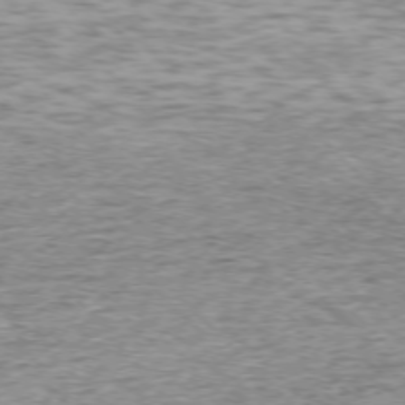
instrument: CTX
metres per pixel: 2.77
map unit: Ap
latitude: -75.9556
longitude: -91.4049
